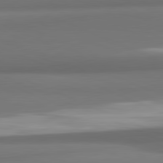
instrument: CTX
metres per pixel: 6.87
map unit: lApd
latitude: 81.9528
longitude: 171.6911
